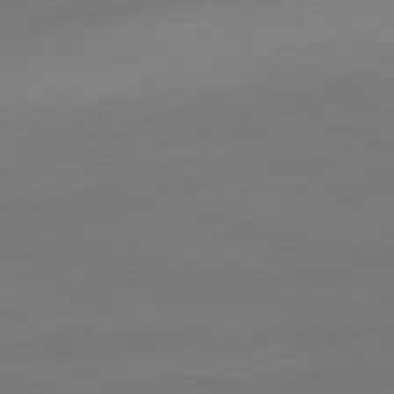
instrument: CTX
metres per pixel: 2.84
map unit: Ap
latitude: -78.8219
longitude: -55.7827
